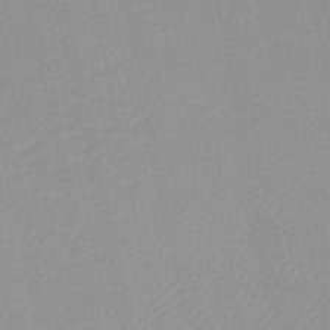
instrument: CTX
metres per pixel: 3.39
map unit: lHb
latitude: -45.8800
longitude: 70.2551
